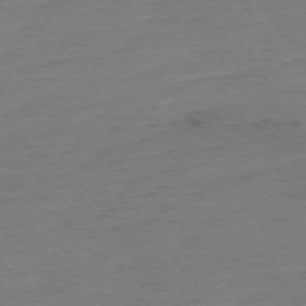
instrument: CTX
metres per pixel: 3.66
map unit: Ap
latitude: -74.3685
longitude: -84.5546
